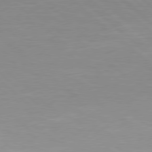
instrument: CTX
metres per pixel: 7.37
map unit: Hpe
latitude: 78.3468
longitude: -125.1025
